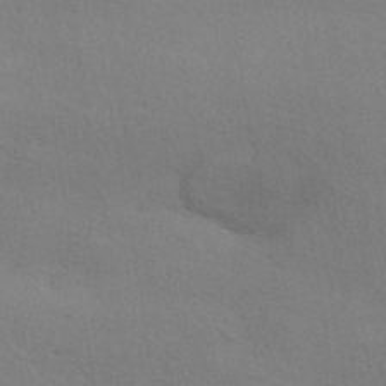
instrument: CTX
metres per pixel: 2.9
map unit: ANa
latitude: 42.4979
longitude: 54.7652
